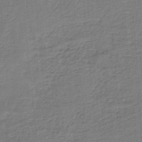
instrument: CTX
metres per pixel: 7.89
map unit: HNb
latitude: -34.8408
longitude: 59.9367
